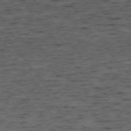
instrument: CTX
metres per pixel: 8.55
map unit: Ap
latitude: -75.2376
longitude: -90.8380
